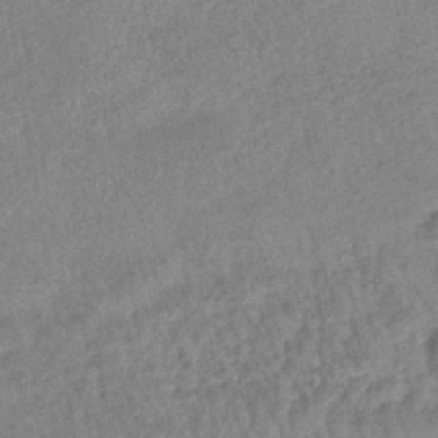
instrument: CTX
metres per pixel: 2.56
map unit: lHb
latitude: -40.6518
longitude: 68.8408
